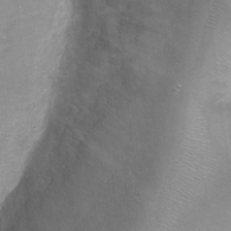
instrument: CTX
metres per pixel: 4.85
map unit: Ht
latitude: -3.8233
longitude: -28.3467
